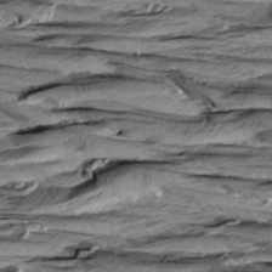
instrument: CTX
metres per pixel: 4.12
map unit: Aa
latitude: 8.7813
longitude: -138.7246
